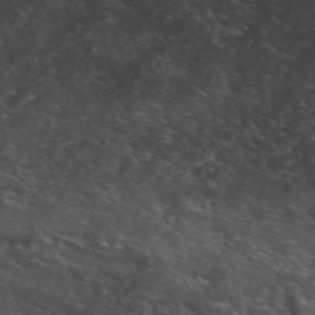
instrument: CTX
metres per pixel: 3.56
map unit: ANa
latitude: 48.7057
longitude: -74.4223
